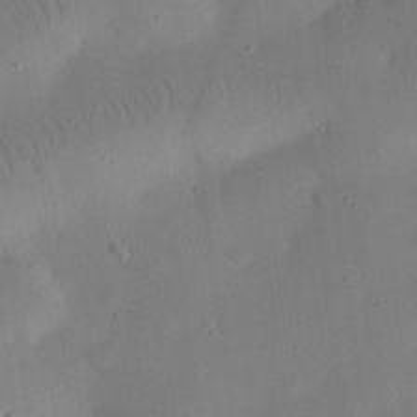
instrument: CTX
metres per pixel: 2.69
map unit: eHh
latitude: 25.0458
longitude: -69.1403
